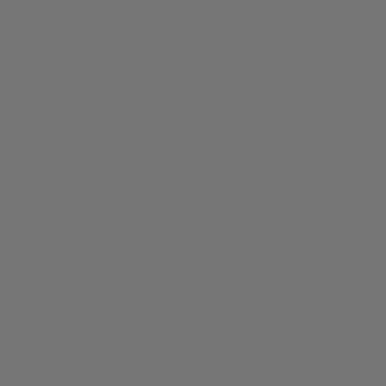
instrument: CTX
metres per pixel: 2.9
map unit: Ap
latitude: -76.2550
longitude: -63.4427
